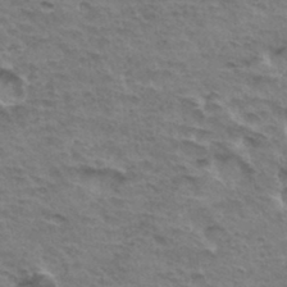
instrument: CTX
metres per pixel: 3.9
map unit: Hto
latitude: 35.0647
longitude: -43.9528
